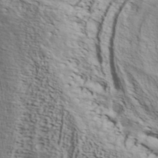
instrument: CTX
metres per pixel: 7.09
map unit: ANa
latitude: 42.1767
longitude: 50.5195
